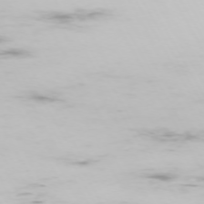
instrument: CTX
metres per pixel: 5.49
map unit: Hpe
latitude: -73.5777
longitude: 3.7666
